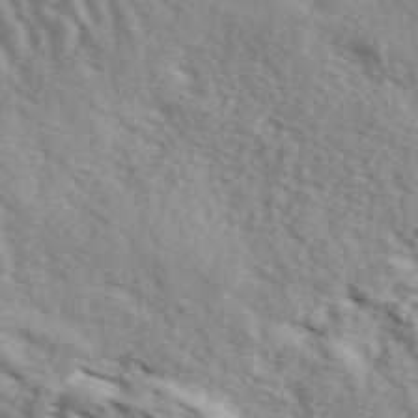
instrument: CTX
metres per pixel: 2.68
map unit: ANa
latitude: 44.1200
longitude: 46.0283
